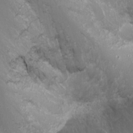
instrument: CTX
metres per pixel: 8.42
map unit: Nhu
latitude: -0.8030
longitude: -78.3656
